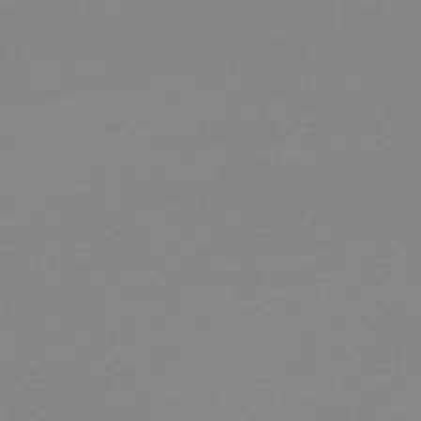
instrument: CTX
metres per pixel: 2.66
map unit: lHb
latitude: -48.5385
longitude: 65.3888
